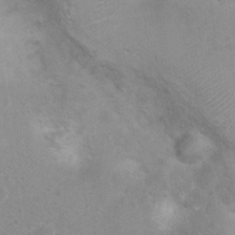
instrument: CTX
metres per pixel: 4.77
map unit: Ht
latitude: 3.2159
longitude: -26.0822
